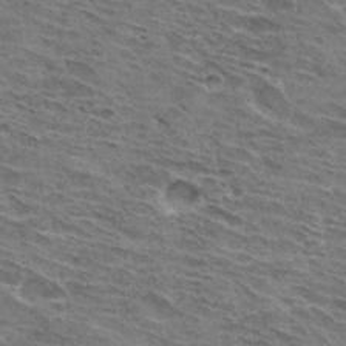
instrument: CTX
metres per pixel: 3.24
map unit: Hto
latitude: 32.9325
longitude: -44.5357
